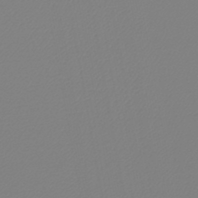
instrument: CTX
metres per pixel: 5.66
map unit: lHb
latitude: -44.9164
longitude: 75.4644
